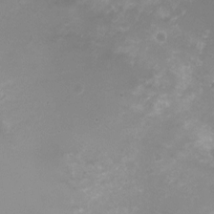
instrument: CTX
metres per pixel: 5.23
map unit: Nhu
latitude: 4.7624
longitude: -17.5182
